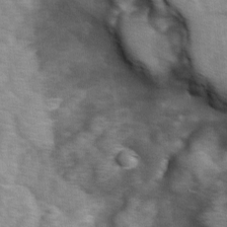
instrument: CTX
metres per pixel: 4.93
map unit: Ave
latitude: 0.9513
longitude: -111.8017
